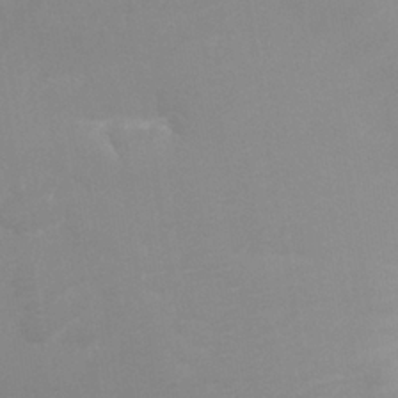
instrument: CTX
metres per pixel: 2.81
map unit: Nhu
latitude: 25.1592
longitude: -53.8772
